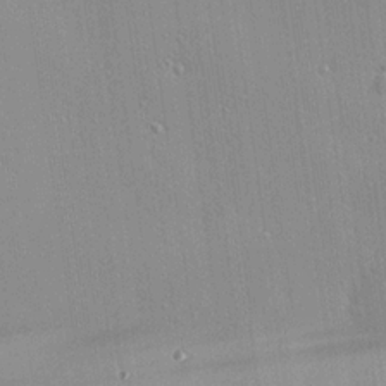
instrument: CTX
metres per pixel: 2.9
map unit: eHh
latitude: 24.2900
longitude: -89.5183
